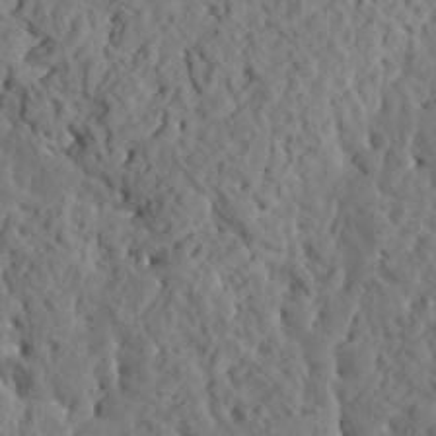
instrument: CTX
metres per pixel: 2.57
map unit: HNhu
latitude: 5.6316
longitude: -0.6301
